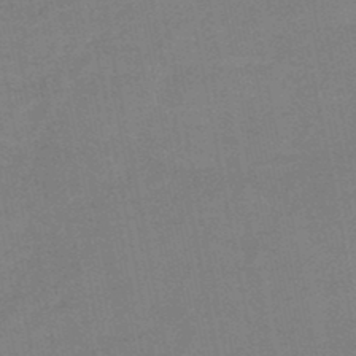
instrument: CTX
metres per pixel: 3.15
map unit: HNb
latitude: -46.7841
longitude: -36.1389
